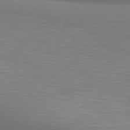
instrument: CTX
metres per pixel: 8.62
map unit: lApd
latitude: 80.4601
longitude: 124.2550
